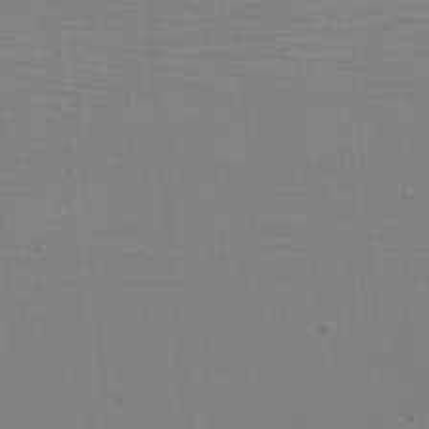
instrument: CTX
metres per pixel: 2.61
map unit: eHh
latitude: -5.6910
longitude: -83.6316
